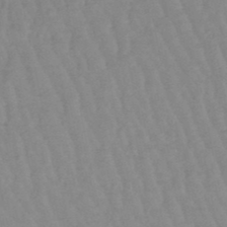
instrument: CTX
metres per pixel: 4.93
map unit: lHb
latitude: -48.4062
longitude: 77.2754
